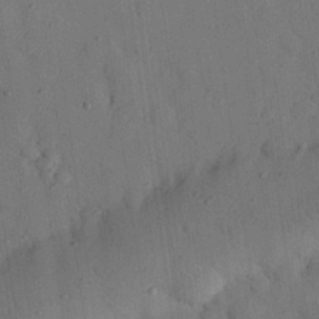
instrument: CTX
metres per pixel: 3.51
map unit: eHh
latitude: 26.6113
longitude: -76.5545
